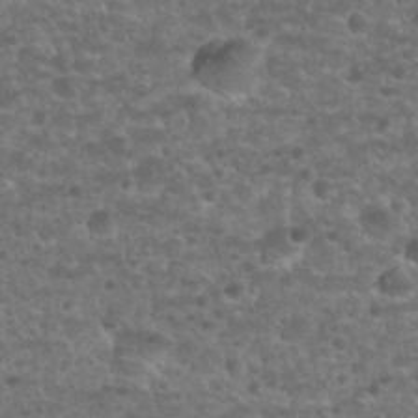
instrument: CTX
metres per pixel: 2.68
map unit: Nhu
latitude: 25.5749
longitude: -51.5749
